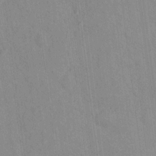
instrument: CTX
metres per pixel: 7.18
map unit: Nhu
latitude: 13.5371
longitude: -36.0822
